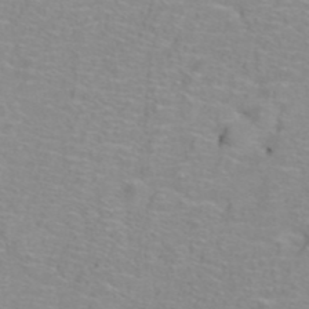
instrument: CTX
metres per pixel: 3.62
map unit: ANa
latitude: 39.7450
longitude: 23.2187
